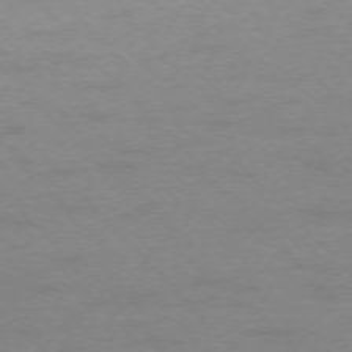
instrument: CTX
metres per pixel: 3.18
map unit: Ap
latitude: -74.9731
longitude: -78.3279
